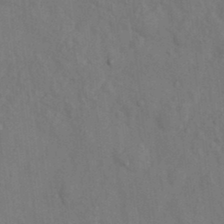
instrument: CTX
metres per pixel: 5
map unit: Nhu
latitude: 11.9150
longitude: -28.2333
